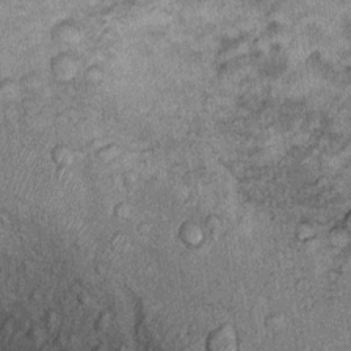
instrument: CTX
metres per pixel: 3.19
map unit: Ht
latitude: 9.5560
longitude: -37.2726
